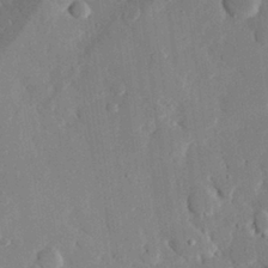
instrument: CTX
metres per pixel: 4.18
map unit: eHh
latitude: 28.3845
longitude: -79.7828
